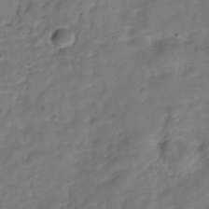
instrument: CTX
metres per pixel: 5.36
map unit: Hve
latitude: -30.2172
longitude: 93.0675
